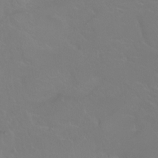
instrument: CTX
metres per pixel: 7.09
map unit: Ht
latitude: -0.2551
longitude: -38.6490
